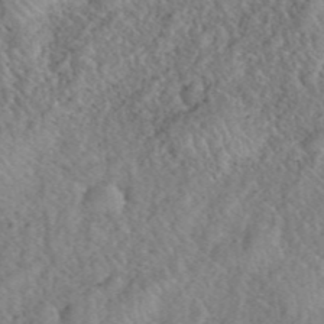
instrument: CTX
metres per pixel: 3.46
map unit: eHh
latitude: 40.6490
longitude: -56.4789
